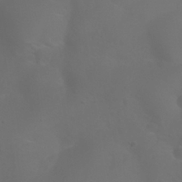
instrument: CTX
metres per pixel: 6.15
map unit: Nhu
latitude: 27.5749
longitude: -55.4237
